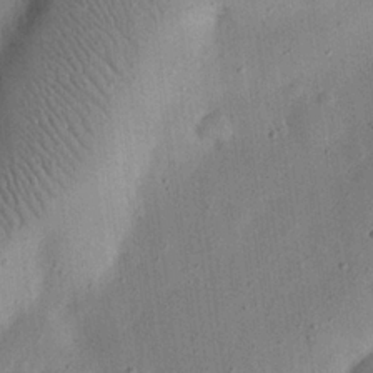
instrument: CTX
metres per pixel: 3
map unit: eHh
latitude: 24.8002
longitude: -69.0081
